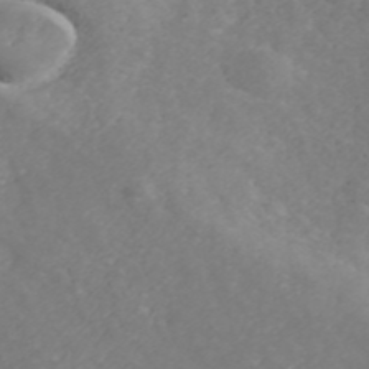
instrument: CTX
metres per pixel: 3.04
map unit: ANa
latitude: 42.4790
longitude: 29.1431
